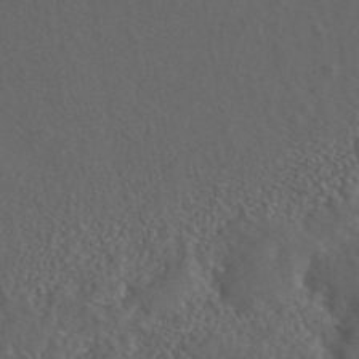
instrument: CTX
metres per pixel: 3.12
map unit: ANa
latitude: 44.2333
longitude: 23.8234
